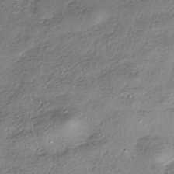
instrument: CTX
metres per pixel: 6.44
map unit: eHh
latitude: -42.0472
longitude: 123.0487
